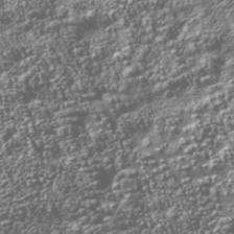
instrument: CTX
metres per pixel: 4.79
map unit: Nhu
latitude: -39.5966
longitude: -83.0458
